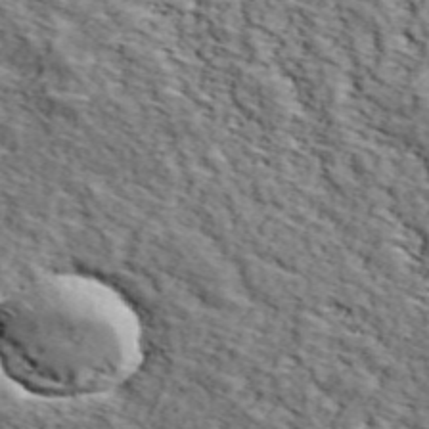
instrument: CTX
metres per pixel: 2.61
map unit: lHvf
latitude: 38.4790
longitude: -87.0269
